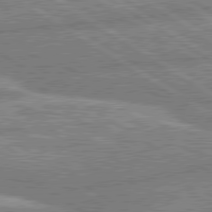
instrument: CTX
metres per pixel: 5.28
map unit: lApd
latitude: 80.3467
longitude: -169.5560
